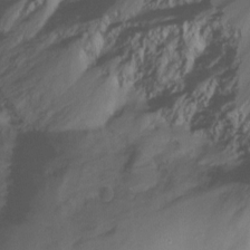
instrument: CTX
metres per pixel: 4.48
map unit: Ht
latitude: -14.9164
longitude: -57.0836
